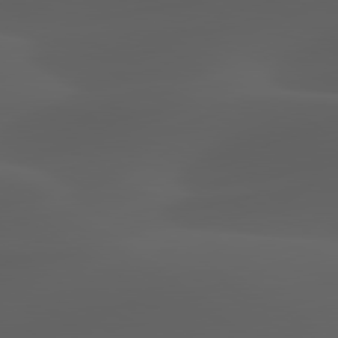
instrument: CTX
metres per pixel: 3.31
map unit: lApd
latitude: 80.1200
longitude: -92.1200
